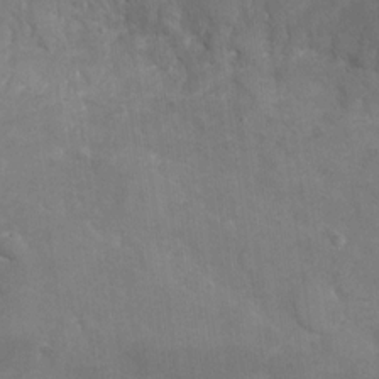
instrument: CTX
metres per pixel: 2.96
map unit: Nhu
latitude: -27.6721
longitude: -58.1200
